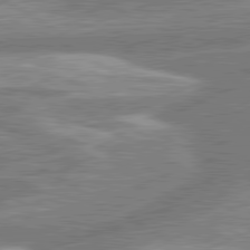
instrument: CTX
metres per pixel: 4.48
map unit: lApd
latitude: 80.5735
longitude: -165.1970
